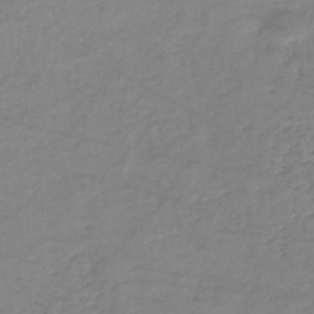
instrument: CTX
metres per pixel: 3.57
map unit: eHb
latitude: -36.3306
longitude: 74.6330
